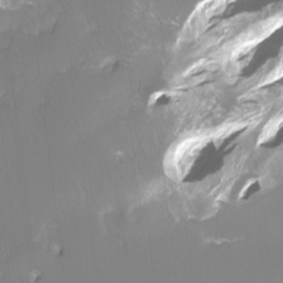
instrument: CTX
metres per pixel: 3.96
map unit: Hto
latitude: -7.4265
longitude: -47.1970
